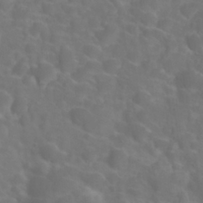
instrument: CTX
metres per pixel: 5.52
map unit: Nhu
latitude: 26.8947
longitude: -55.1592
